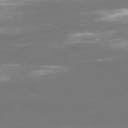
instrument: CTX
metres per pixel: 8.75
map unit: Ap
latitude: -79.5966
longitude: -60.9136
